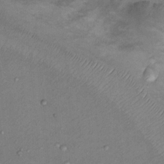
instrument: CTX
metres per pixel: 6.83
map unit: Nhu
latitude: 11.9528
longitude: -28.4412
